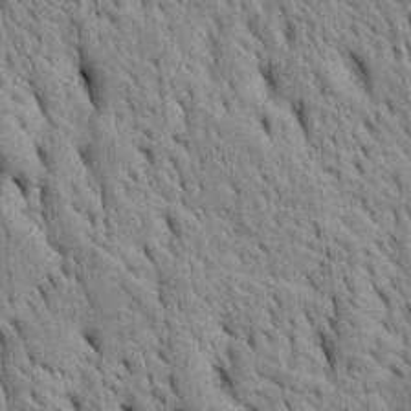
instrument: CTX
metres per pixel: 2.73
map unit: Htu
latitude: -4.4251
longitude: 152.6140
